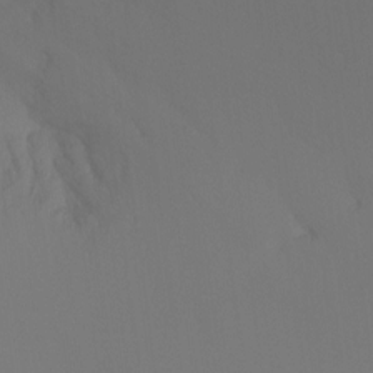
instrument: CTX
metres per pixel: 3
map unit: Ht
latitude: -16.0850
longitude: -48.2711
